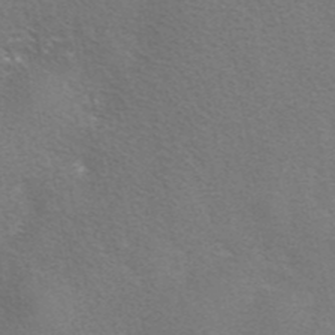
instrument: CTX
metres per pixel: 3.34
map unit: eAb
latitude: 41.9150
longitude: 105.7666
